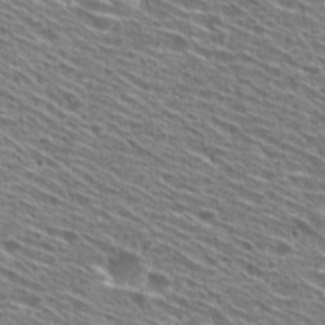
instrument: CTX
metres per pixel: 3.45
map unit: Hto
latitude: 29.0080
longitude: -46.3279
